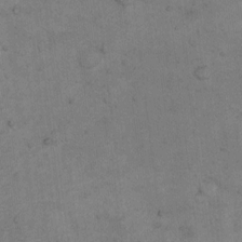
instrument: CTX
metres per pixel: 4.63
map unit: Nhu
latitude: 8.0255
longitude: -23.2726
